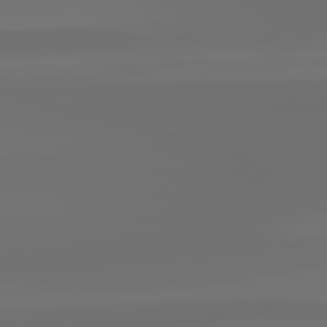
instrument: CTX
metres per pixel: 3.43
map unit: lApd
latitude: 83.3103
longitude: -129.8961
